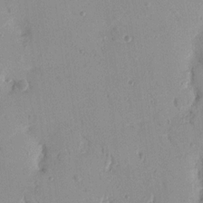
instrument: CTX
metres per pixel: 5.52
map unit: Nhu
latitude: 16.5168
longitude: -78.7247
